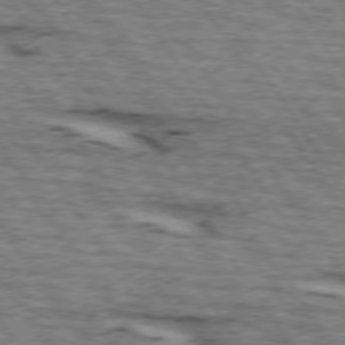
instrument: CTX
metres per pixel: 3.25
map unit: lApd
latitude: 73.8962
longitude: -73.0459
